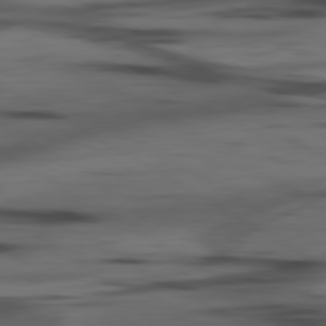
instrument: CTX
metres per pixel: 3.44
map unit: lApd
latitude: 80.5357
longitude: -84.0444
